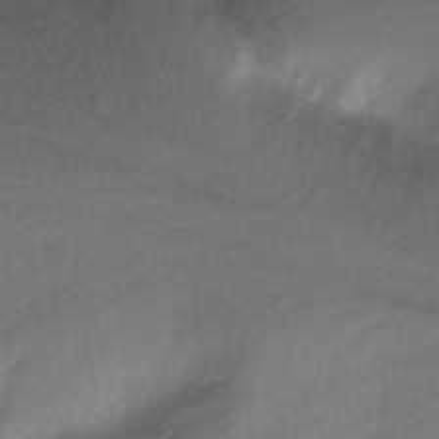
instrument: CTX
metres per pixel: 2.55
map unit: Nhu
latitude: -12.5196
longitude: -61.6883
